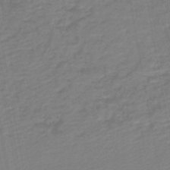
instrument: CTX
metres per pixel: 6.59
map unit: lHb
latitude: -46.3873
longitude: 73.9745
